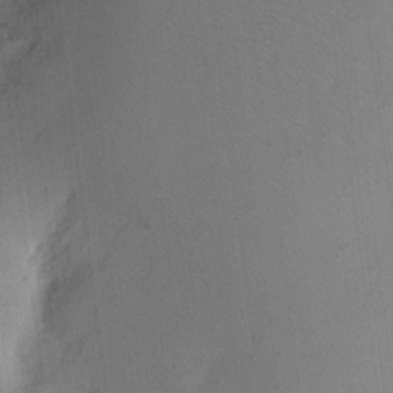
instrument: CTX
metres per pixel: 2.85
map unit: eHh
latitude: 11.1403
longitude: -68.3656
